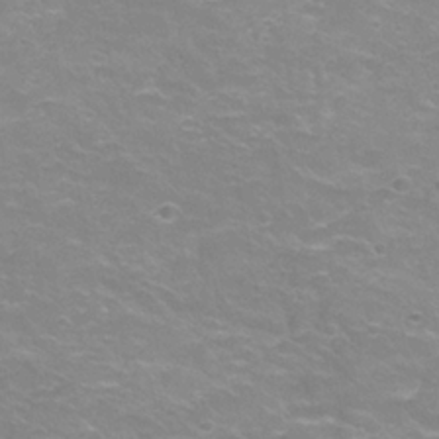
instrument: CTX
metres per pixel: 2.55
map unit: Hve
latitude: -30.0850
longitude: 95.2376
